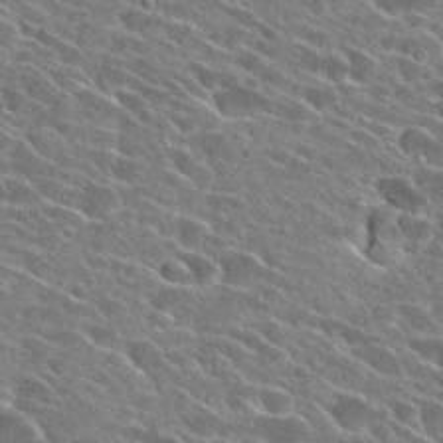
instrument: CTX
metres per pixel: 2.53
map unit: Hto
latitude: 26.9892
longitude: -42.9136
